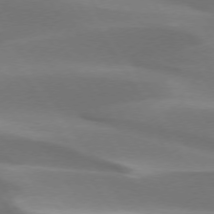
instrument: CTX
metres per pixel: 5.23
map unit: lApd
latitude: 73.5560
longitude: -50.9513
